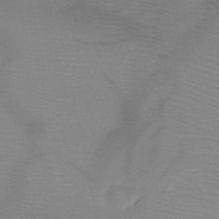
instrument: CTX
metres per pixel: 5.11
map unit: HNb
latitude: -48.7841
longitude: -43.6883
